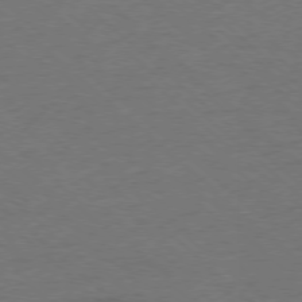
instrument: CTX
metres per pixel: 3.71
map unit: Ap
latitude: -78.0850
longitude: -85.8961
